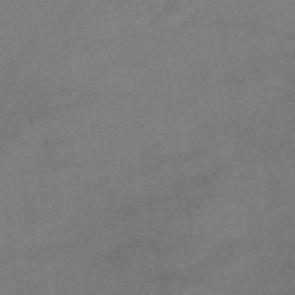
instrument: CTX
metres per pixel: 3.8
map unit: HNhu
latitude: -41.5021
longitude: 101.5399
